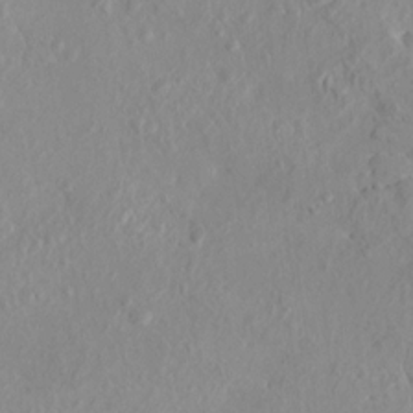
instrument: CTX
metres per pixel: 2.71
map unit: HNhu
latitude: 7.1403
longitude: -1.2348
